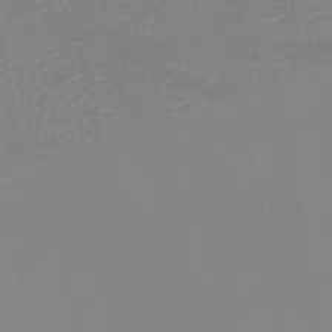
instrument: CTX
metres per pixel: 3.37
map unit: HNb
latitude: -44.6707
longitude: 51.9178
